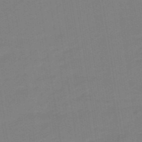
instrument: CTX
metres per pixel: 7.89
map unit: eHb
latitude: -48.5952
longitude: 87.4077
